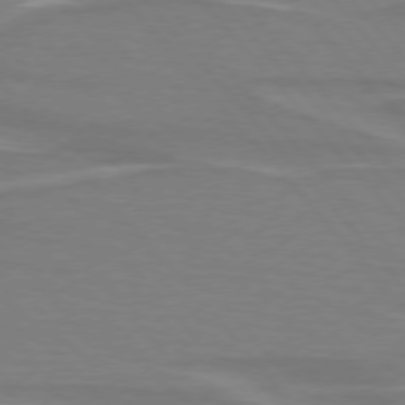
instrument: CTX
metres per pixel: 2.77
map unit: lApd
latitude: 75.6694
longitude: -81.0647
